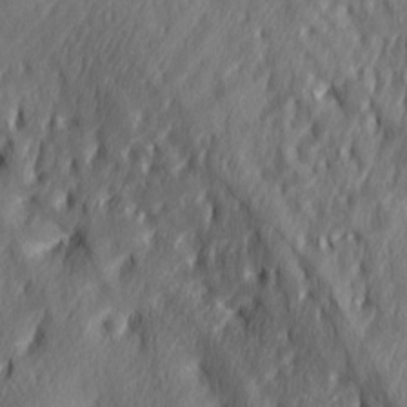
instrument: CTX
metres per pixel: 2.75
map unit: lAa
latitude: -7.9367
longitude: -126.1767
